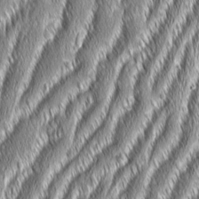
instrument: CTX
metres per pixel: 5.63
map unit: Aa
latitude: 7.8394
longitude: -130.9325
